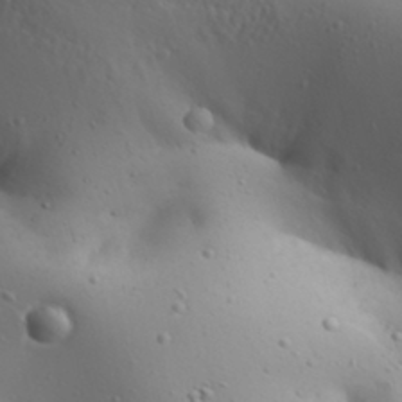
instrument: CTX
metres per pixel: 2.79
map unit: Aa
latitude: 31.9906
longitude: -132.9892
